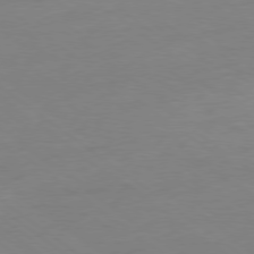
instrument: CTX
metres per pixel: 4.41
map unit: Ap
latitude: -79.1998
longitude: -98.6112
